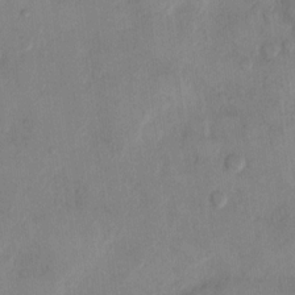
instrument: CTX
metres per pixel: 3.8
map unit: Hto
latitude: 11.3671
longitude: -58.9514
